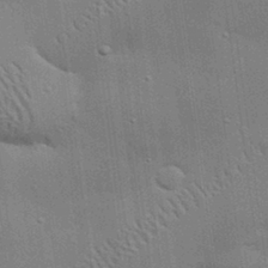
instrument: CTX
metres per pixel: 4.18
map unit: eHh
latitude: 29.3481
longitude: -82.8191
